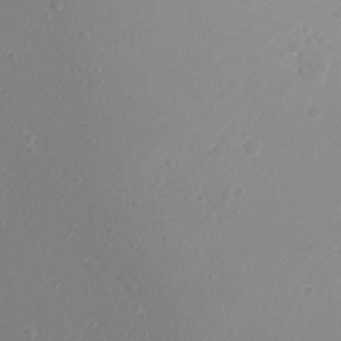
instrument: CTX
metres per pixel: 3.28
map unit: Ht
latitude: -10.6896
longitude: -33.6316
